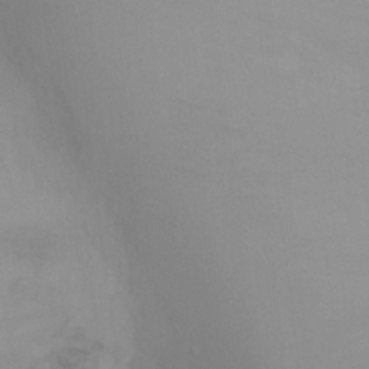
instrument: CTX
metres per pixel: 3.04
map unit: Ht
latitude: -9.1431
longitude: -32.3467
